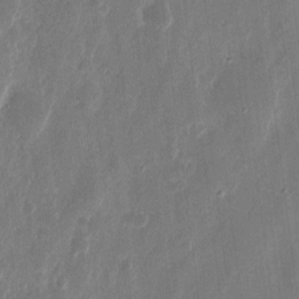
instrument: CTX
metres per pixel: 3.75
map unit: eHh
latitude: 10.8380
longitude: -72.2523
